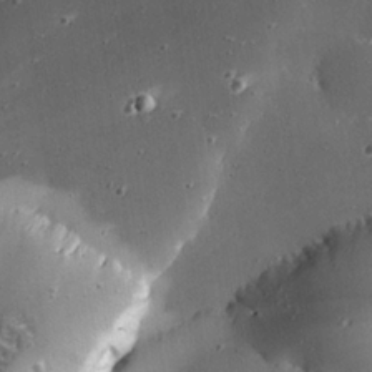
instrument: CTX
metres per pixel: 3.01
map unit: eHh
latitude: 25.0269
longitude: -89.8773
